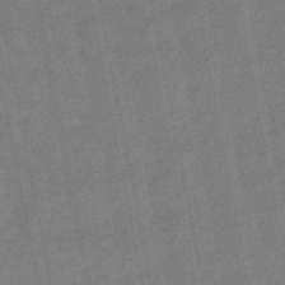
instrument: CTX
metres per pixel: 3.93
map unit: lHb
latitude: -48.9542
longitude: 79.1053
